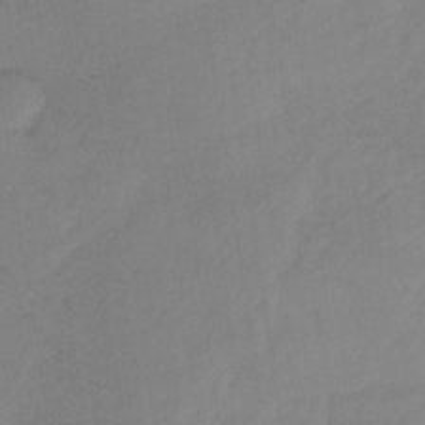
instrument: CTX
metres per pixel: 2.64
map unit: HNb
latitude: -33.0676
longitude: 63.6155
